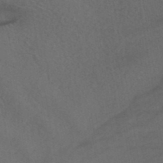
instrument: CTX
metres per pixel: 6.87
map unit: ANa
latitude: 40.2900
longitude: 29.0675
